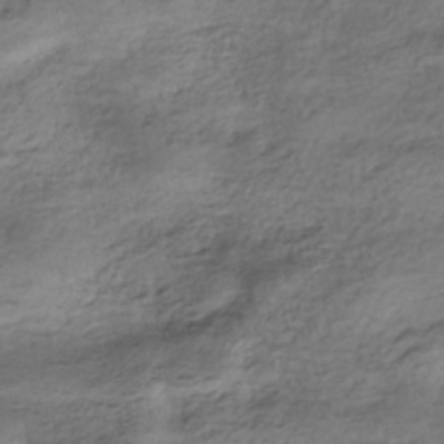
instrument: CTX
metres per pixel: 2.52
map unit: HNhu
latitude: -42.9163
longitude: 103.9745
